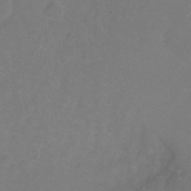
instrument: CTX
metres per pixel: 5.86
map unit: Ht
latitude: -2.2739
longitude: -33.8772
